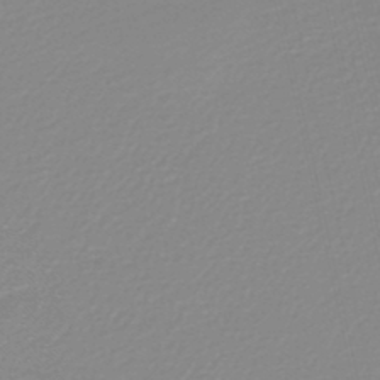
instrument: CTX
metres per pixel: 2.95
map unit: lHb
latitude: -46.4251
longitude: 64.2551
